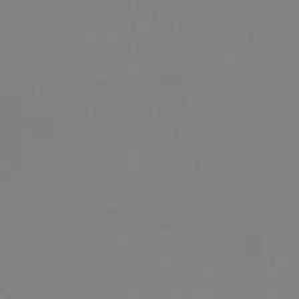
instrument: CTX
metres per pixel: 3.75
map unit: lHb
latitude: -48.6330
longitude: 69.3131
